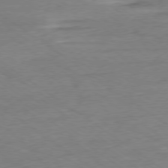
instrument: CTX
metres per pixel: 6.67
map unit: Ap
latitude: -78.9541
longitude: -76.8569
